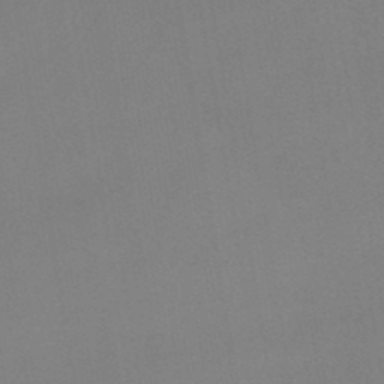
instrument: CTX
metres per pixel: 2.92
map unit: lHb
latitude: -48.1795
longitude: 67.7100
